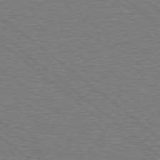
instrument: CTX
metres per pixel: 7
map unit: Hpe
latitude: 78.5546
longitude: -123.9717
